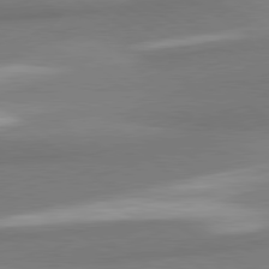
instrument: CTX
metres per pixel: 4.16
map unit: lApd
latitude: 80.2145
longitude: 177.8422
